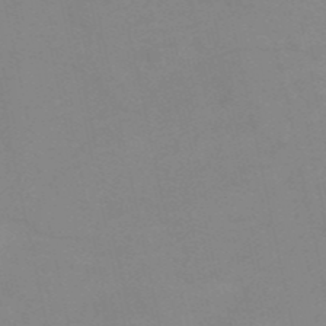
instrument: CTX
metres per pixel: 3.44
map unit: HNb
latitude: -52.8974
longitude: -45.4426
